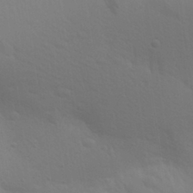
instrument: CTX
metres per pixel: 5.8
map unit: Aa
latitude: 29.0647
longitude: -144.4601
